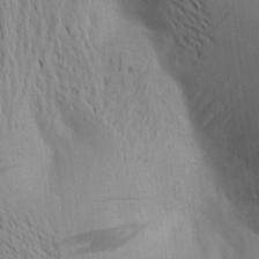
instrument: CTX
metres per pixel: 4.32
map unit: Aa
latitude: 17.2915
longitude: -149.1403
